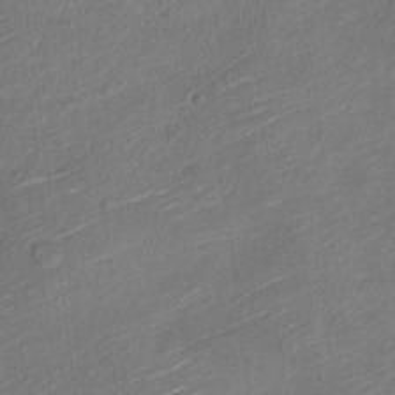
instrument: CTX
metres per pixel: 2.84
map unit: Nve
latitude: -18.7463
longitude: 107.5399
